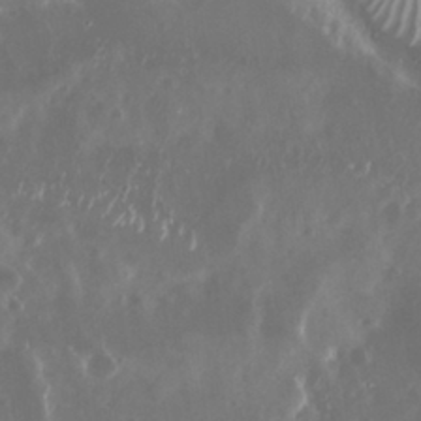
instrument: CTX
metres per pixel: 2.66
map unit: Nhu
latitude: 29.4426
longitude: -58.2334
